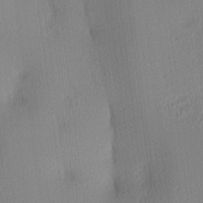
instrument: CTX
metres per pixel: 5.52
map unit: Ave
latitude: 3.8961
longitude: -114.4412
